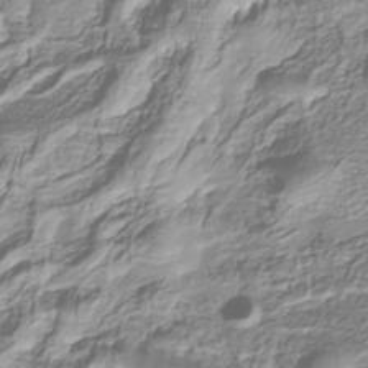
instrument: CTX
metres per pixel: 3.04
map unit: Nhu
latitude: -38.1795
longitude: -81.9150
